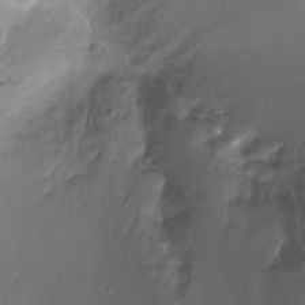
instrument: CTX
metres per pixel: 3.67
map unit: Ht
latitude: -11.9178
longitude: -45.8961
